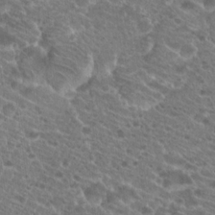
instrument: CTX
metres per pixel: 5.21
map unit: Hto
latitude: 21.2726
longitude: -39.8394
